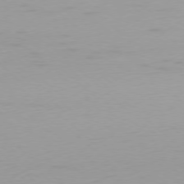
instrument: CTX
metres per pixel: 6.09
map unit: Ap
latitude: -77.9178
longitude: -67.3292
